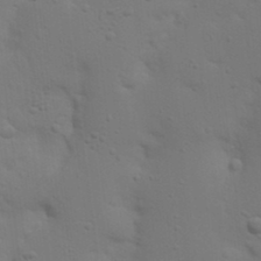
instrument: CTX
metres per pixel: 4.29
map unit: Nhu
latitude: 22.7057
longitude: -73.3482
